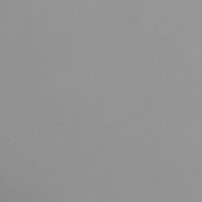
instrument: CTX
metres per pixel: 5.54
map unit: Ht
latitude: 1.0647
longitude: -20.9514
